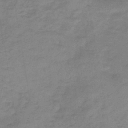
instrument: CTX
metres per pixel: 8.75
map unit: HNb
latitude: -46.7274
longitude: -38.7057
